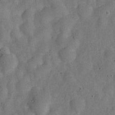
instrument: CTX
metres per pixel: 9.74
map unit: Nve
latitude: -25.5021
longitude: 107.4644
